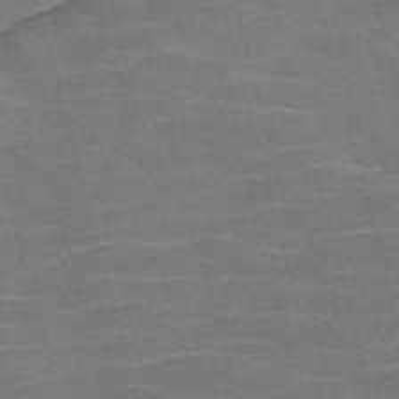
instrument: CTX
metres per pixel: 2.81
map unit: Nve
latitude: -58.6707
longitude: 64.8975
